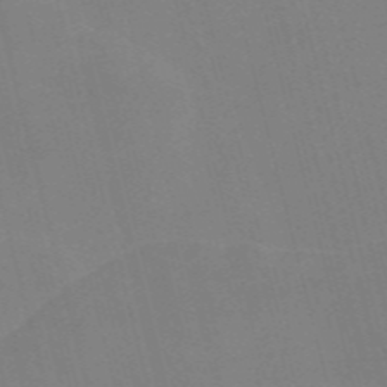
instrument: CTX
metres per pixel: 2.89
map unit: Nve
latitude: -57.8989
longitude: 61.6533
